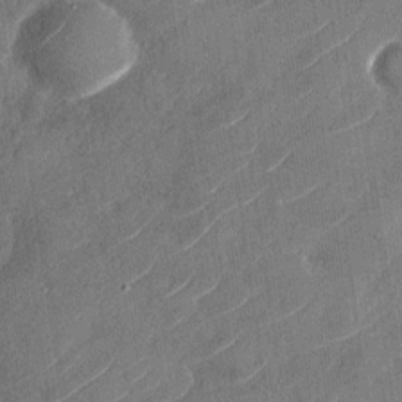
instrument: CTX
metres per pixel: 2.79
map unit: Nhu
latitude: -29.3888
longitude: -72.5168
